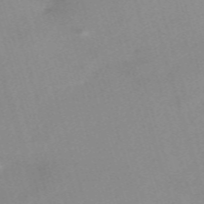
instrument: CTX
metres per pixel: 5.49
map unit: eHh
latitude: -61.5588
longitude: 50.0850
